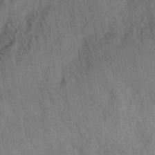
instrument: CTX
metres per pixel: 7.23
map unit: eHh
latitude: 24.5545
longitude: -80.2333
